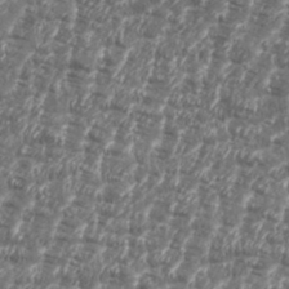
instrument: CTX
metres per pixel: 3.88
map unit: eHh
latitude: 35.9150
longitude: -136.7247
